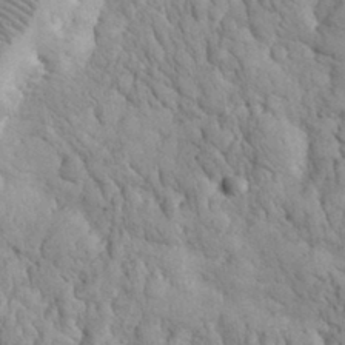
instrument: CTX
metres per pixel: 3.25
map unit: eHh
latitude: 32.1767
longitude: -66.2144
